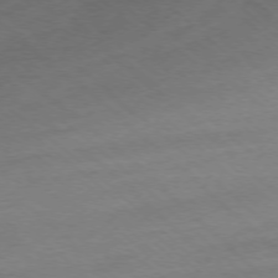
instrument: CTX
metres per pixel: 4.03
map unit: Ap
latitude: -76.5196
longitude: -78.2901
